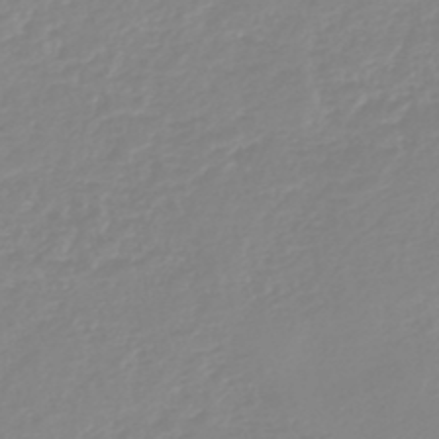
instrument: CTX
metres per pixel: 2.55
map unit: lHb
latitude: -44.5574
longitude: 79.2754
